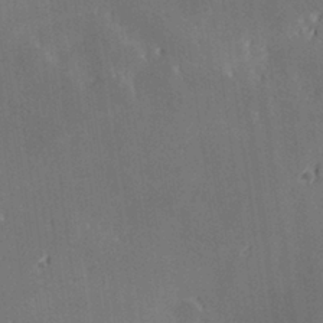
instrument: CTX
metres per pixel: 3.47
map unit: Hve
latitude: 28.6301
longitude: 144.9731
